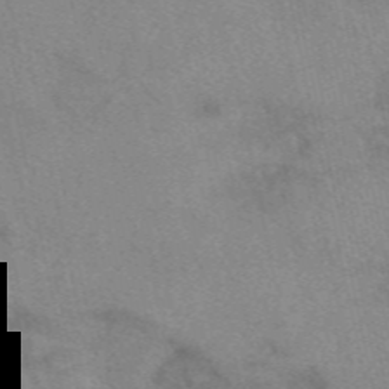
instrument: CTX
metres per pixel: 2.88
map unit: eAb
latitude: 49.8205
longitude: 105.7855
